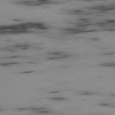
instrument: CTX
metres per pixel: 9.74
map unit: Ap
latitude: -79.3131
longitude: -73.7261
